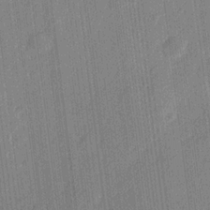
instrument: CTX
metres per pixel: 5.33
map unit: lHvf
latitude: 22.8002
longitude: 144.6896
